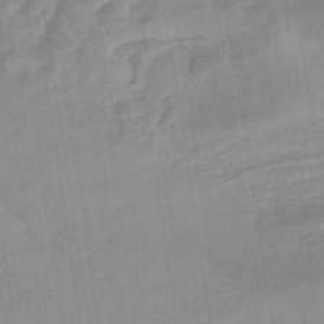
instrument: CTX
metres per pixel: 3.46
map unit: eHb
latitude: -45.3510
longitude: 84.8974
